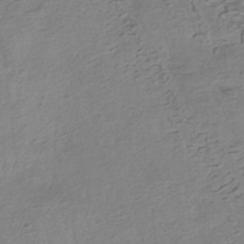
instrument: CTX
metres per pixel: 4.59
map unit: HNhu
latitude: -42.0849
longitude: 100.8408
